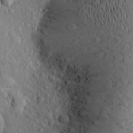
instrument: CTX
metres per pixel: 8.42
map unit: Aa
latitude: 24.1577
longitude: -144.8569
